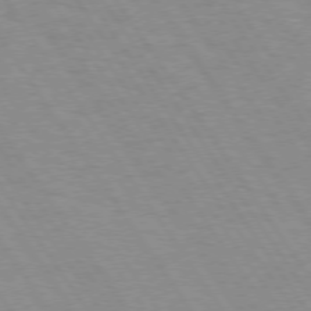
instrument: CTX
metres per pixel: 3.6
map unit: Hpe
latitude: 73.8962
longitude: -137.1215
